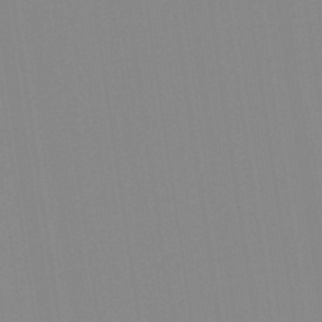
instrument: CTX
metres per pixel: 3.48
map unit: Aa
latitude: 32.5168
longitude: -142.6491
